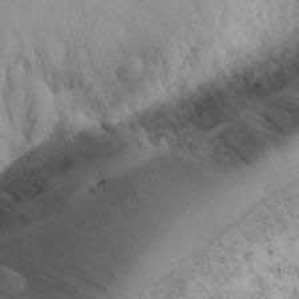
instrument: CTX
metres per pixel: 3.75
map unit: Aa
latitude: 23.5560
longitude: -131.4238
